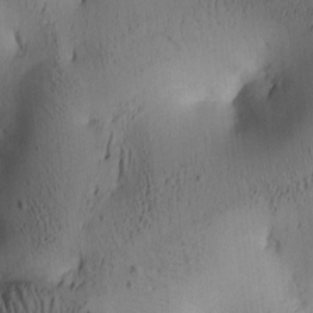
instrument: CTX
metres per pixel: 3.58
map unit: lAa
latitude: 5.6883
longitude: -113.8961
